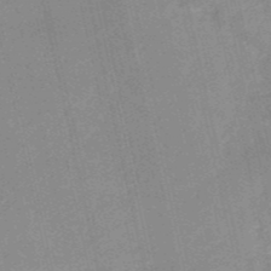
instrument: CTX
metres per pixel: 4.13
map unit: HNb
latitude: -52.4629
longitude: -41.2536
